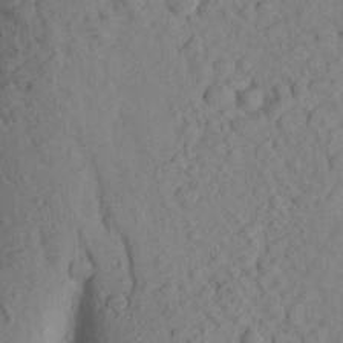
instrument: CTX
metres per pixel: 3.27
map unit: Aa
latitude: 25.0269
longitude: -148.5546
